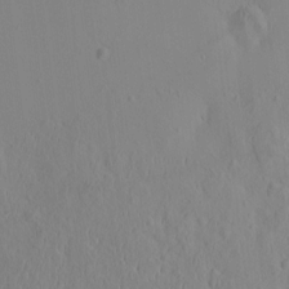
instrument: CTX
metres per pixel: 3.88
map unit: eHh
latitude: -2.0661
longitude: 19.1053
